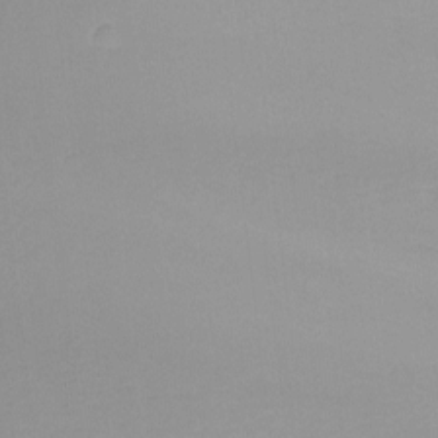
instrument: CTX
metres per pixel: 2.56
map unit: Ht
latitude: -14.9353
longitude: -51.3481
